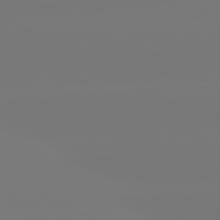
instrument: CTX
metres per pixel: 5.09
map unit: lApd
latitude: 80.9892
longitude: -148.6679
